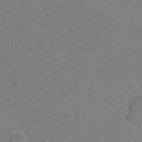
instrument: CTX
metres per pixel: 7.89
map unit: Hto
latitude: 2.4790
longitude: -33.5182
